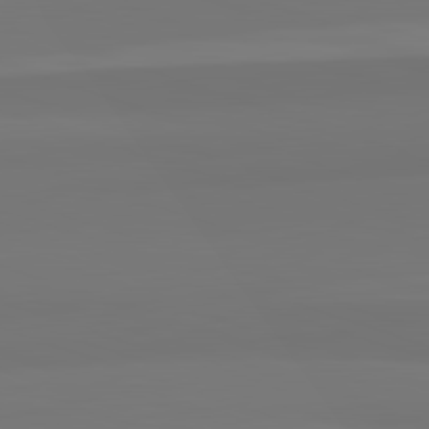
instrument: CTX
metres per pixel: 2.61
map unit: lApd
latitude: 82.6868
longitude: 158.5195
